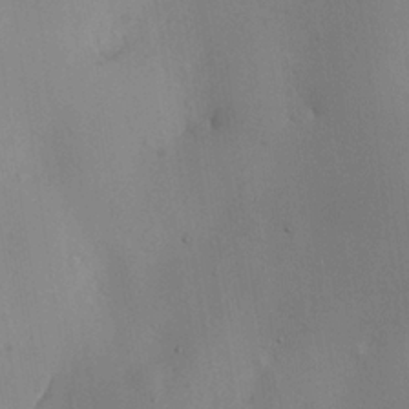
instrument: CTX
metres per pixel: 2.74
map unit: HNhu
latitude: 7.2537
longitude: -0.5923
